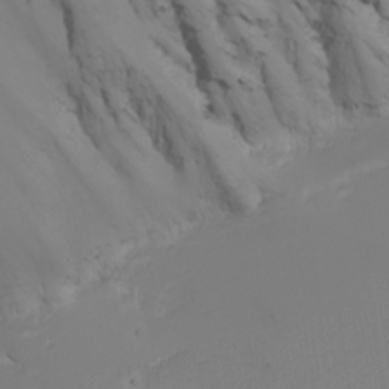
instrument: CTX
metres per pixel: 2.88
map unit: Nhu
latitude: -7.1242
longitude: -90.6868
